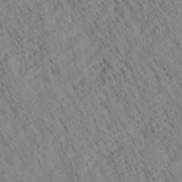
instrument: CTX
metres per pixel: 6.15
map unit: Ave
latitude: 21.0081
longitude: -140.2711
